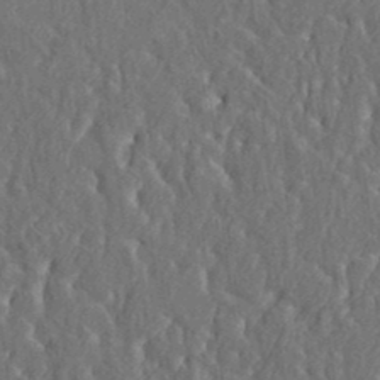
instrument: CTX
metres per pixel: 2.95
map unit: HNhu
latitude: 5.5749
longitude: 10.4629
